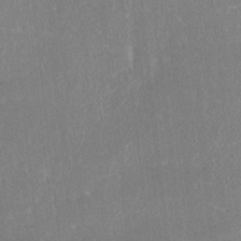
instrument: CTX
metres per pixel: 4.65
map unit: Ave
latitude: 18.1011
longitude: -137.4427
